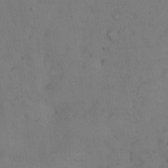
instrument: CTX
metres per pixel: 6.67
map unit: Nhu
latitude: 28.4034
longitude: -70.1200
